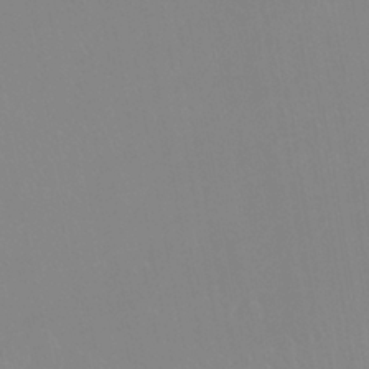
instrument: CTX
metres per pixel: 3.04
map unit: Htu
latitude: -15.2187
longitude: -47.8206
